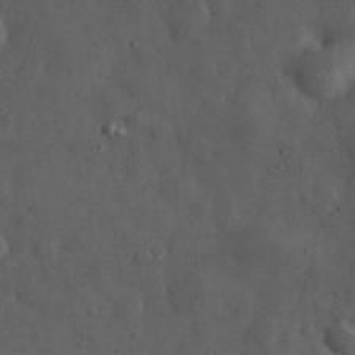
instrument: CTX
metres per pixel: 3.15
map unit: eHh
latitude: 31.4805
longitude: -71.1025
